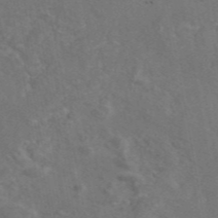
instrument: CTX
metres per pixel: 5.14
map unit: eAb
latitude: 46.5168
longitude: 110.1983
